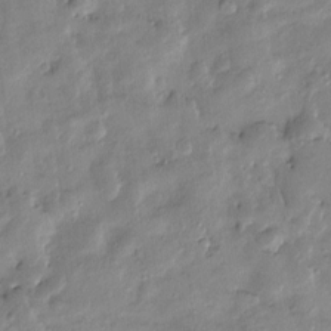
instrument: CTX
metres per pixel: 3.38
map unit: Htu
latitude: -9.3132
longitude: 176.7085
